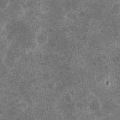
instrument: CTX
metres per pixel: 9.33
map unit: eHh
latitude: 4.3089
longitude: -71.6127
